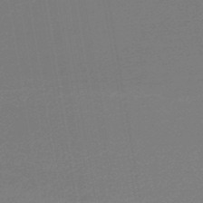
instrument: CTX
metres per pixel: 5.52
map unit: lHb
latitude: -46.2550
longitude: 59.1809
